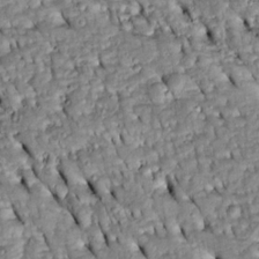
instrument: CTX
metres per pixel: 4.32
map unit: Htu
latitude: -5.1809
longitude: 153.8611
